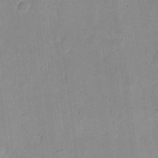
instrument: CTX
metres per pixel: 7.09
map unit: eHh
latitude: 7.1403
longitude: -66.8380
